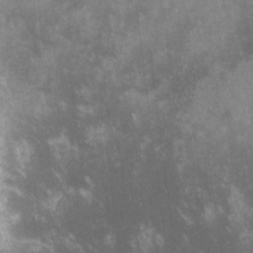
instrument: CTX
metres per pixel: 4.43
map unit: lHvf
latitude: -13.6344
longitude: -102.7057
